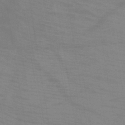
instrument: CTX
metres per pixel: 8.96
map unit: HNb
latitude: -45.2754
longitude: -44.9513
